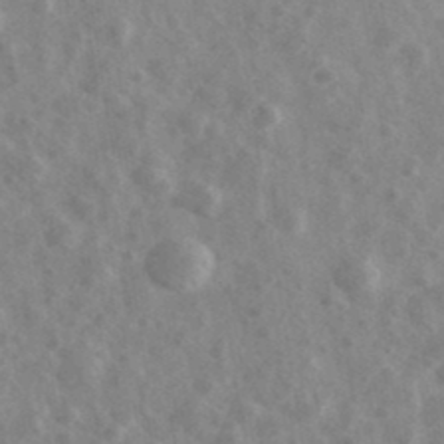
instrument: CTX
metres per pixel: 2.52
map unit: Ave
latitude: 38.8002
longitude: -107.0458
